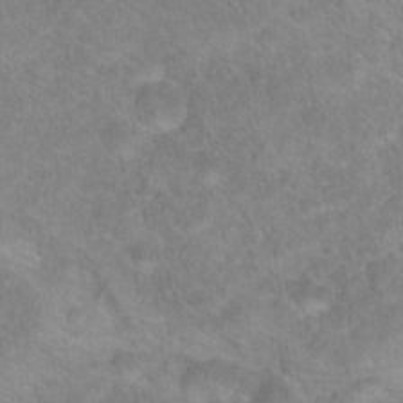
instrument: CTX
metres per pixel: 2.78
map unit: Hto
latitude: 18.7813
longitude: -38.1200
